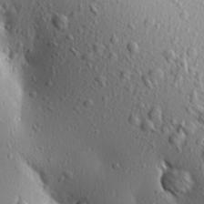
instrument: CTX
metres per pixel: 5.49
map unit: Aa
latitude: 17.4615
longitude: -147.8962
